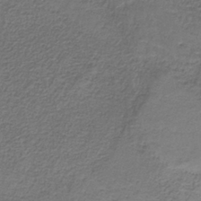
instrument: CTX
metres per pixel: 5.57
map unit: HNb
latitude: -36.6140
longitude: 53.8422
